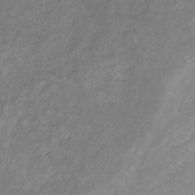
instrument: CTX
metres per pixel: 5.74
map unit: eHb
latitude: -30.8975
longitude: 69.2753
